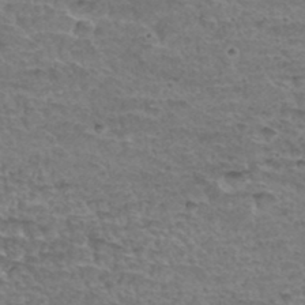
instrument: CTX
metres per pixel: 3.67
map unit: Hto
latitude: 35.3292
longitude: -45.1214
